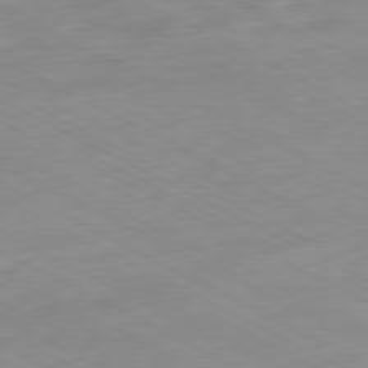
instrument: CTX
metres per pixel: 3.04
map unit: Ap
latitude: -80.7652
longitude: -92.2333
